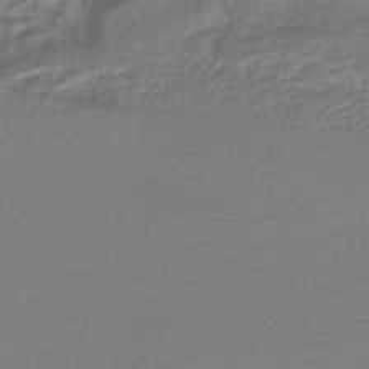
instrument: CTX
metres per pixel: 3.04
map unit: HNhu
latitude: -44.6896
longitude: 96.9164
